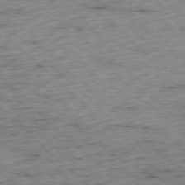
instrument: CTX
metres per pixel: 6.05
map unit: Ap
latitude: -78.0283
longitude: -61.0269
